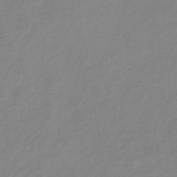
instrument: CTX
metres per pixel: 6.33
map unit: lHb
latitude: -38.7274
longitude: 71.9178
